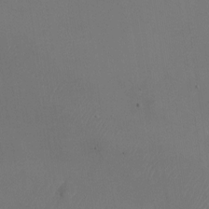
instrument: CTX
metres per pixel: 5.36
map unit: Nhu
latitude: -23.7856
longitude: -70.5546
